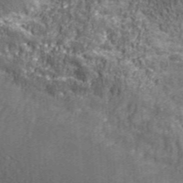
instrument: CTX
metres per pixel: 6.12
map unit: eHh
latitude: 43.3860
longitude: -90.6679
